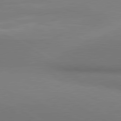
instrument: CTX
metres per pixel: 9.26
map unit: lApd
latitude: 80.8758
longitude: 147.5588
